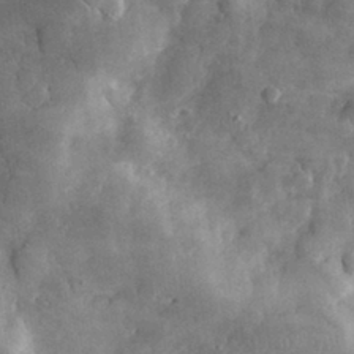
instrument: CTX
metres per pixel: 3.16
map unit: eHh
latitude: 31.3860
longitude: -69.4993
